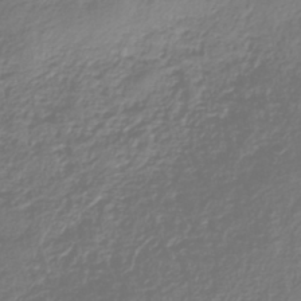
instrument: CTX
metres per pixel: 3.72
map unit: HNhu
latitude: -39.1620
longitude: 100.4062
